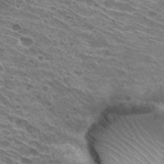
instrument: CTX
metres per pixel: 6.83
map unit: Hto
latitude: 30.5168
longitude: -45.7638
